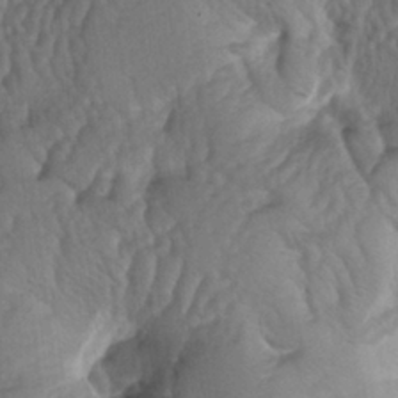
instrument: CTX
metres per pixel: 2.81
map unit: lAa
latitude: -5.8989
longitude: -126.6680
